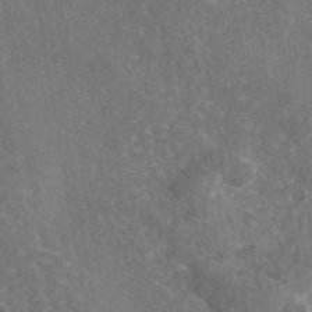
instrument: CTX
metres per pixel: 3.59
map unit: eAb
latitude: 46.0444
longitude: 106.9920
